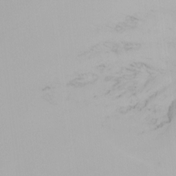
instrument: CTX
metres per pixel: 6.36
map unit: Nhu
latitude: -4.8975
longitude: -91.8016
